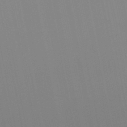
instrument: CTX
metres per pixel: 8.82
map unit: lHb
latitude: -49.3132
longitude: 70.2929
